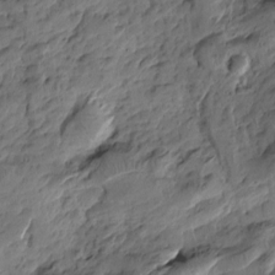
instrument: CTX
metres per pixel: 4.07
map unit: Htu
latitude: -3.1242
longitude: -178.1578
